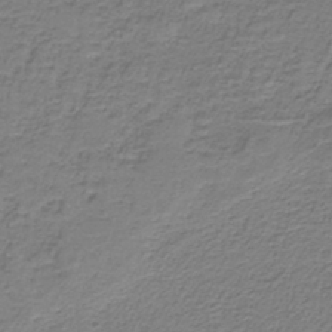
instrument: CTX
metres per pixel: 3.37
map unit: HNb
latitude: -36.9730
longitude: 53.7099
